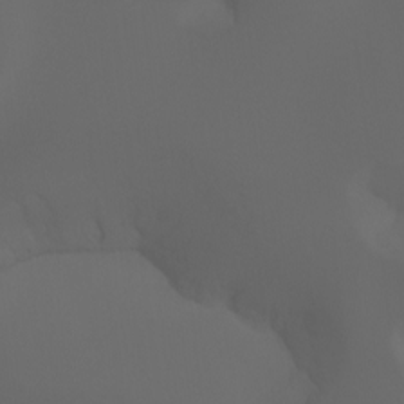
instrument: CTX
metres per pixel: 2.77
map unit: Aa
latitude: -6.9352
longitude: -72.2334
